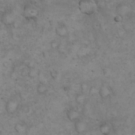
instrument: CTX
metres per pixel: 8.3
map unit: eHh
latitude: 20.3845
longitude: -59.4426
